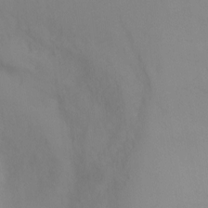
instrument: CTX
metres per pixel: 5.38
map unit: Ht
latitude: -10.1795
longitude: -32.9703
